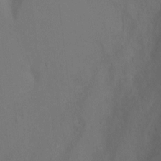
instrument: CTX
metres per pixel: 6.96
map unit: Ht
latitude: 0.5923
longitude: -33.9906
